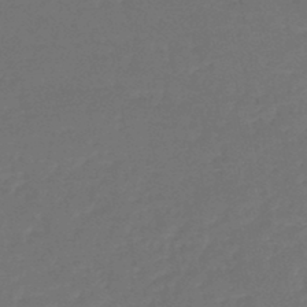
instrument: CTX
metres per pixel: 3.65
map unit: lHb
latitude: -46.0472
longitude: 60.8786
